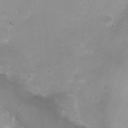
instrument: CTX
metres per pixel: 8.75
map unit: Ht
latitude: -1.2376
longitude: -20.0444
